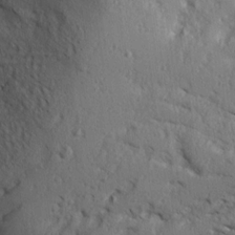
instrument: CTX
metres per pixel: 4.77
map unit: Ave
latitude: 14.6869
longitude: -130.3846
